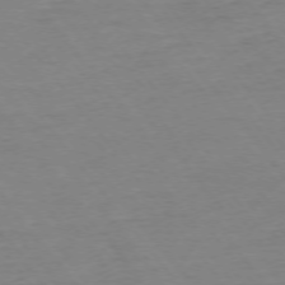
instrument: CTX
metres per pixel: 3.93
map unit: Ap
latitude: -75.3510
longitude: -80.1578
